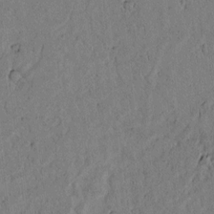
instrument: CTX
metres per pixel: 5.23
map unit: lAvf
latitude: 4.7813
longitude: 165.3132
